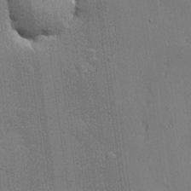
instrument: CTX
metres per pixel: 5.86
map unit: lHvf
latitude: 21.3104
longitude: 143.2187
